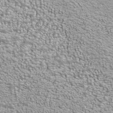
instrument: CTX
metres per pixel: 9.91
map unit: ANa
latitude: 40.3845
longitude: 20.6707
